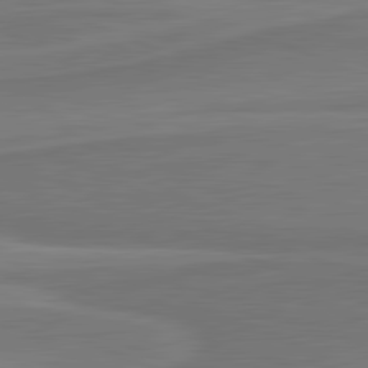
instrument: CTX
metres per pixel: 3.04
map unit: lApd
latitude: 81.7827
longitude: 168.3873
